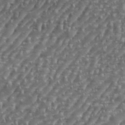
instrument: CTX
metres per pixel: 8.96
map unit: eHh
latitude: 35.8961
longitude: -134.1011
